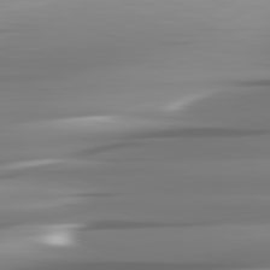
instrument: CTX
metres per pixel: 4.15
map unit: lApd
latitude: 81.9528
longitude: -143.5371
